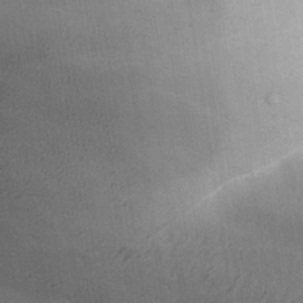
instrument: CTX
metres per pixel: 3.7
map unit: Aa
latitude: 30.6113
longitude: -145.3859
